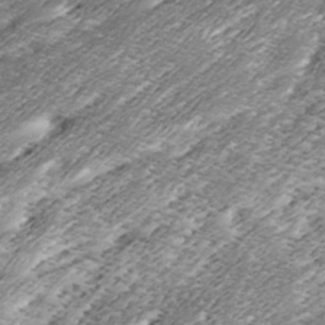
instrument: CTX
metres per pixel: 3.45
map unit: Ave
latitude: 15.8773
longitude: -136.6302
